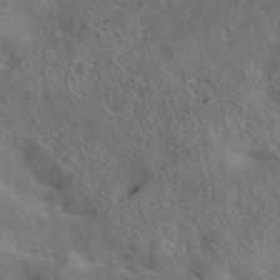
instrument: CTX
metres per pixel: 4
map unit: eAb
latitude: 42.3845
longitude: 108.9542
